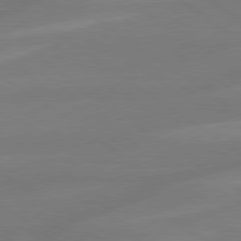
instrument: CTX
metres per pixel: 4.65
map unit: lApd
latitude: 79.1592
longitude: -142.6491
